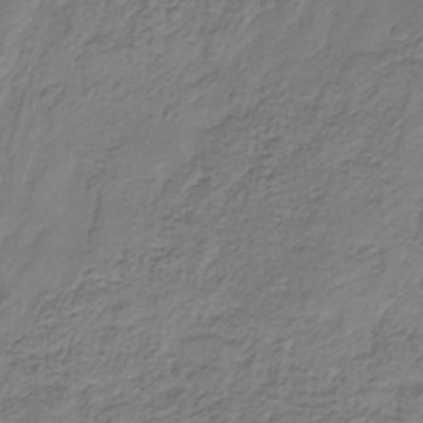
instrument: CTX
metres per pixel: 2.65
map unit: eHb
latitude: -30.7652
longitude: 71.4643
